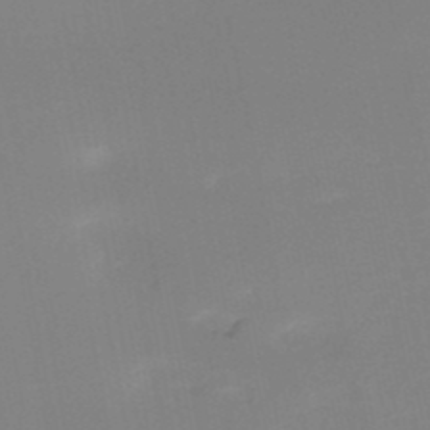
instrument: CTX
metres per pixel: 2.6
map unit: HNb
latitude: -50.2739
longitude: -50.2900
